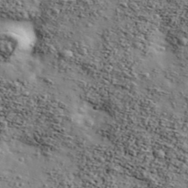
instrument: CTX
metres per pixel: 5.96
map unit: Ave
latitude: 43.5560
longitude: -110.5924
